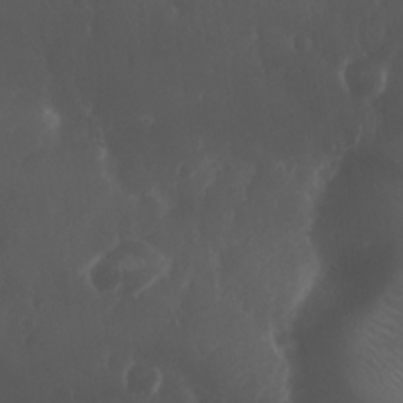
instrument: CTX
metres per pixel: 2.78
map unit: Nhu
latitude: 26.4601
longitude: -64.5357
